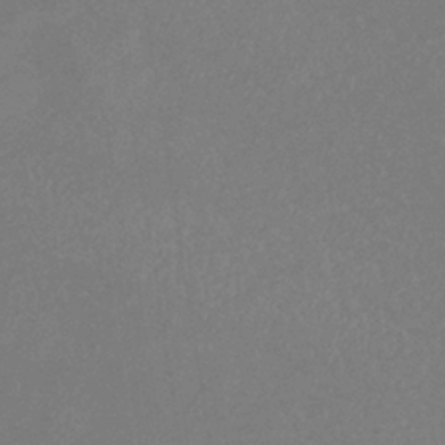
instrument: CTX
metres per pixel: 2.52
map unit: lHb
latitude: -34.5385
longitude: 67.5777
